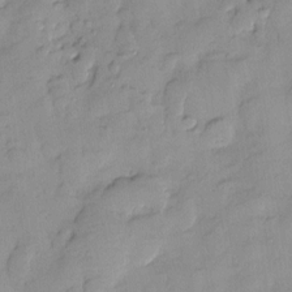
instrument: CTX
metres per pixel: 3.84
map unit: Htu
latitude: -8.6329
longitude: 176.5574
